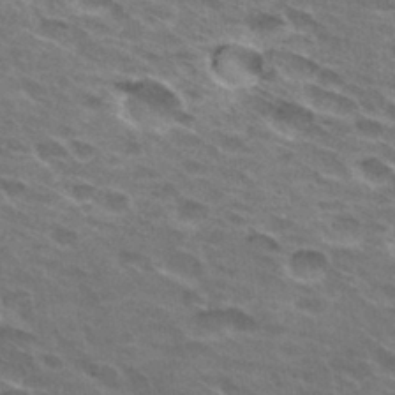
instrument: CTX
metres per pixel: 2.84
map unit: Hto
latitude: 31.4049
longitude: -45.0269
